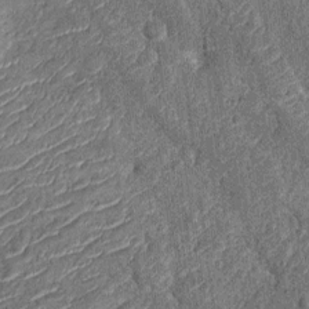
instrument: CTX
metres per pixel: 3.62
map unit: Nhu
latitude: -12.4818
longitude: -22.8002
